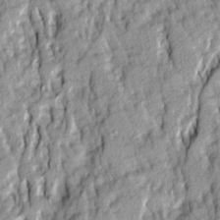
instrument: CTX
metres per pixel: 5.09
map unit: Ave
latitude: 14.3279
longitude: -132.4790
